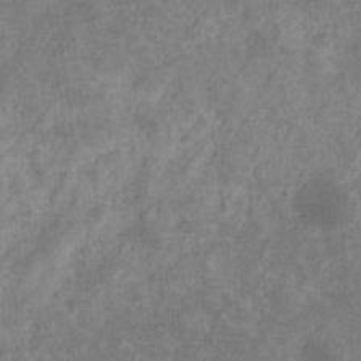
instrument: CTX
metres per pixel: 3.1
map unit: eHb
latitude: -31.5210
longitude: 71.2943
